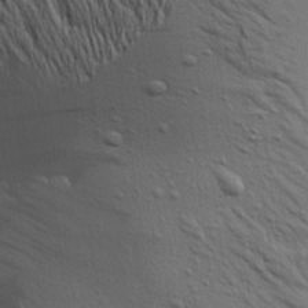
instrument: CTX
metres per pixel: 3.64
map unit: Aa
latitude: 19.1781
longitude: -141.9339
